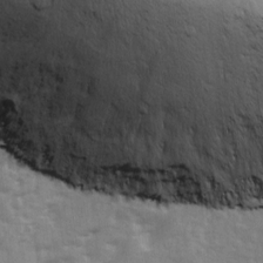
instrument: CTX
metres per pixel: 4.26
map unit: Ave
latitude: 13.0459
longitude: -103.0458
